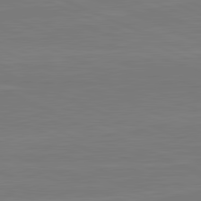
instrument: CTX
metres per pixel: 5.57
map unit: lApd
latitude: 82.1011
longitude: 166.8975
